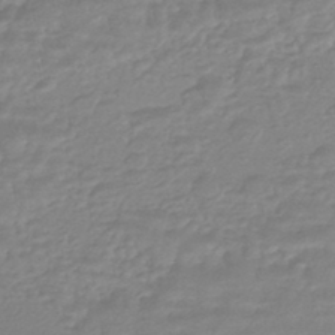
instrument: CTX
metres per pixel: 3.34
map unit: HNhu
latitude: -45.8989
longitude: 98.3495
